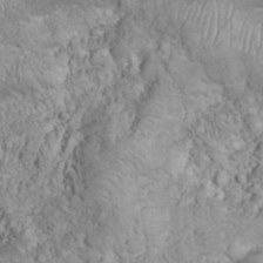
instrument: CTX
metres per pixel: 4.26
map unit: eHh
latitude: 32.5924
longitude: -64.4979
